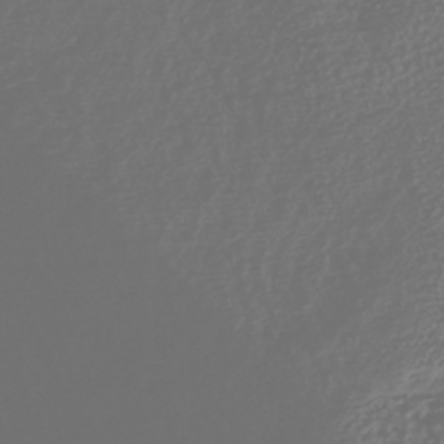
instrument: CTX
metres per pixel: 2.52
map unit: HNhu
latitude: -43.5210
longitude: 104.3117
